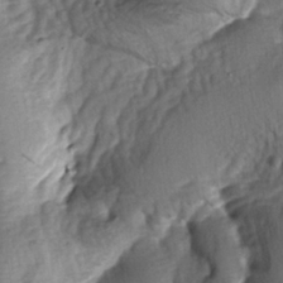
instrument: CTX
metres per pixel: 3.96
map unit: lAa
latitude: -6.8219
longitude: -126.2145
